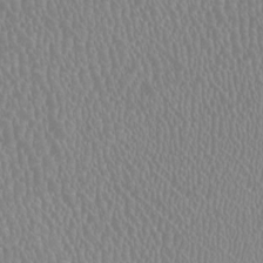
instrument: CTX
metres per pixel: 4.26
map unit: HNhu
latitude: -1.3321
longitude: -0.8002
